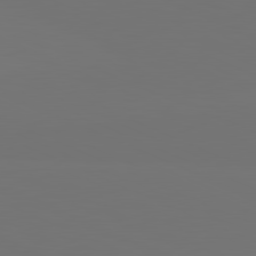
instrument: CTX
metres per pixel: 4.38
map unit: lApd
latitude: 81.4615
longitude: 147.3320
